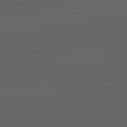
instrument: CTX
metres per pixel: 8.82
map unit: lApd
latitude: 83.0269
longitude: -136.1578
